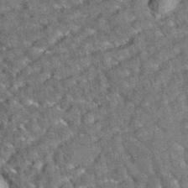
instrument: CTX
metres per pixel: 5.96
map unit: eAb
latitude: 35.2726
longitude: 114.9353
